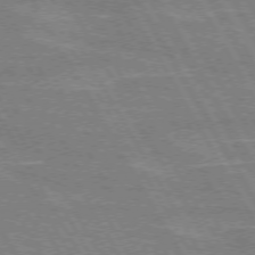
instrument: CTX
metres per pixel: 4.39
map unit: lApd
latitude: 72.4034
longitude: -55.4804
